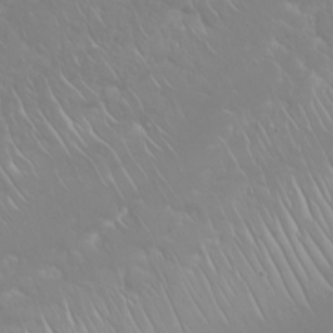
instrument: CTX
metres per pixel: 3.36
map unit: Nhu
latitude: 23.2537
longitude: -64.2522
